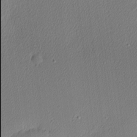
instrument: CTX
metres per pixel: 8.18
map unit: Nhu
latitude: 0.8569
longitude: -77.9906
